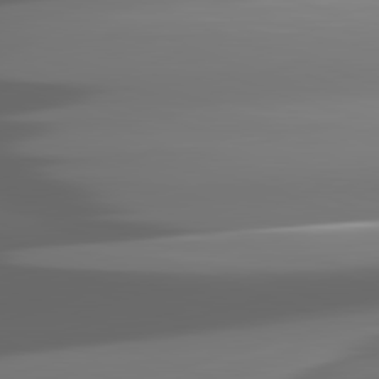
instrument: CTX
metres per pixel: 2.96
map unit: lApd
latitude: 82.1199
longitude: -149.4049
